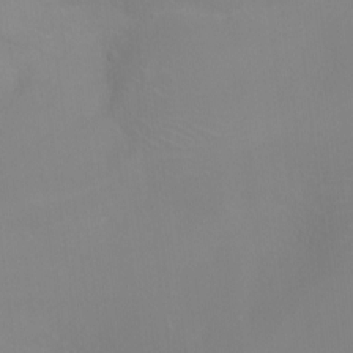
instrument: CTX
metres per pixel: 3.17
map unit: Ht
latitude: -3.5210
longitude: -25.7827
